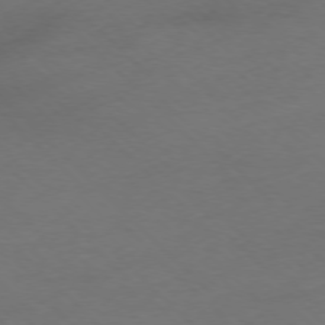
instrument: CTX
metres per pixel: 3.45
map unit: Ap
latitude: -77.2376
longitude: -64.8002
